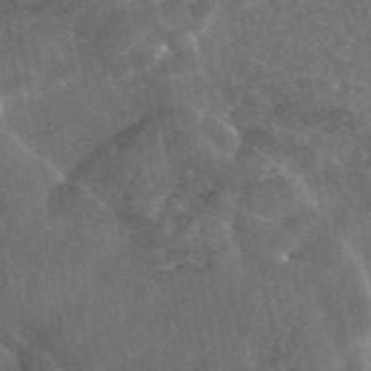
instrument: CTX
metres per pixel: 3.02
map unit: eAb
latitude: 45.8583
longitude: 116.5006
